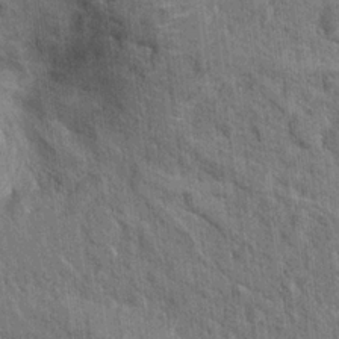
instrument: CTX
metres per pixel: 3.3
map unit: Hto
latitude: 15.2915
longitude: -34.3845
